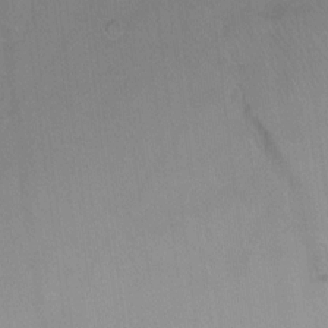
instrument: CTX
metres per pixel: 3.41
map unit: Ht
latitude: -5.9178
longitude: -35.8205
